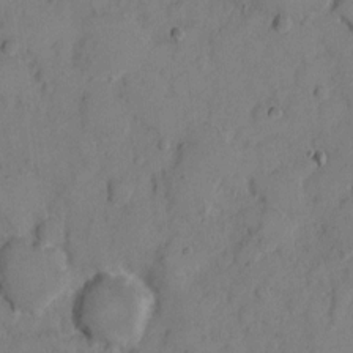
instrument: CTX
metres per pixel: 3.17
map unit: eHh
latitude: 7.5938
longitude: -63.3482
